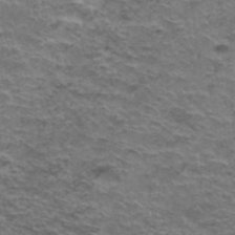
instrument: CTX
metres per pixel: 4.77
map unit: Hto
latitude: 37.7450
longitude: -41.7260
